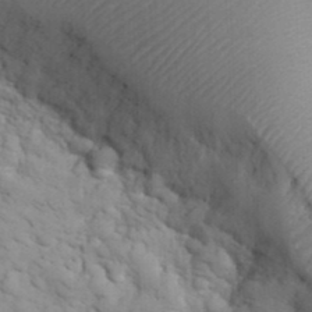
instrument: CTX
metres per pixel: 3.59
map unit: eHh
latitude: 32.4223
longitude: -66.6112
